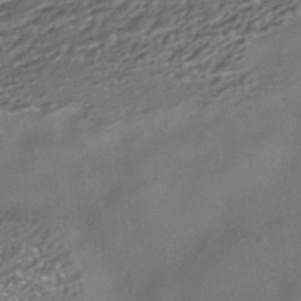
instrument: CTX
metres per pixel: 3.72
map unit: ANa
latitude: -41.1242
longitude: 102.8786
